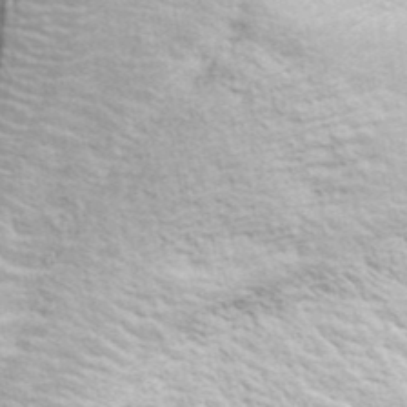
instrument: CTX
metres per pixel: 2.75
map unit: ANa
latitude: 41.3481
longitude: 29.2754
